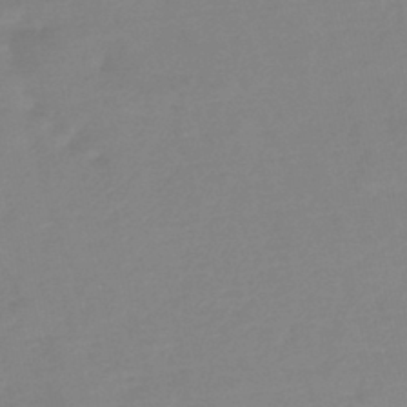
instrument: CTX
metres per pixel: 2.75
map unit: lHb
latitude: -42.2172
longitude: 78.0472
